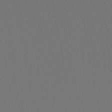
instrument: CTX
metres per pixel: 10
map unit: HNhu
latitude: -47.1431
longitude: 103.6911
